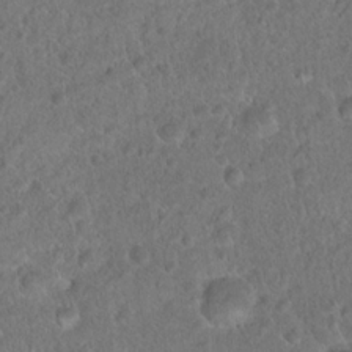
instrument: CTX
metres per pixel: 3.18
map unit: Hto
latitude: 17.8772
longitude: -41.0080
